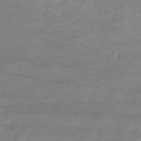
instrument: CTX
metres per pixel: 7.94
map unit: eHb
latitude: -33.9178
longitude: 71.2754
